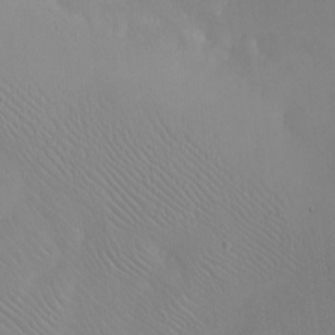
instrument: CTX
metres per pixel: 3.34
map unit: eHh
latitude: -8.3684
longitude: -68.5545
